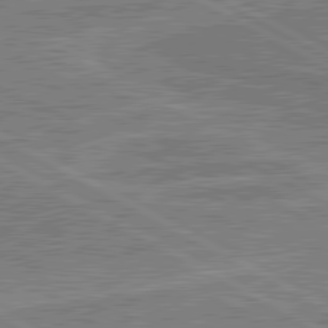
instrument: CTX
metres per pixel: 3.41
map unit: lApd
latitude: 80.6490
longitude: 144.1228
